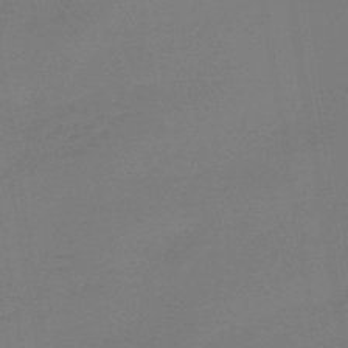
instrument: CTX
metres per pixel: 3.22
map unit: lHb
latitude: -42.7652
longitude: 59.8989
